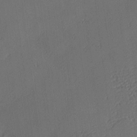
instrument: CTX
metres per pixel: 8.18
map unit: Nhu
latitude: 1.1592
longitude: -77.0647
